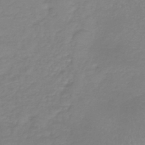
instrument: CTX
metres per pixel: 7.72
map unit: lHb
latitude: -41.1053
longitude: 74.1984
